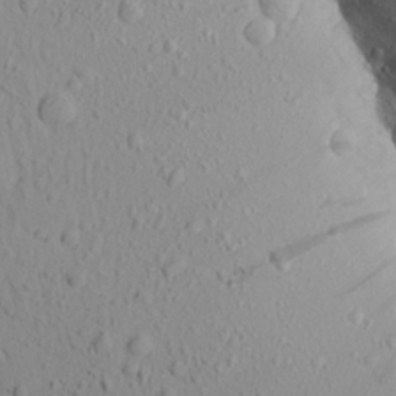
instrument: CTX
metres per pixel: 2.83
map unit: Aa
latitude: 17.6316
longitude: -147.7072
